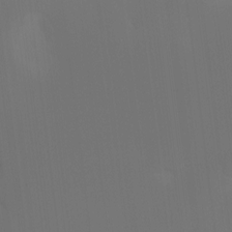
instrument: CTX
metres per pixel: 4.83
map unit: Hto
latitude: -7.5777
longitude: -51.2914
